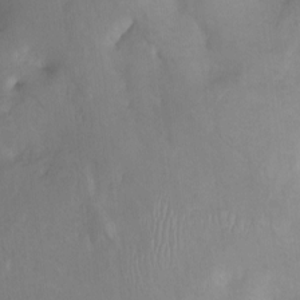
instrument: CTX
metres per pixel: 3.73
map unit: Aa
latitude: -3.5210
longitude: -73.9717
